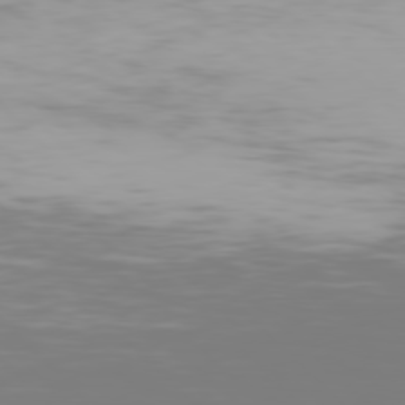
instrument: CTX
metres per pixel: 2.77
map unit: Hpe
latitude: 77.0080
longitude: -134.3089
